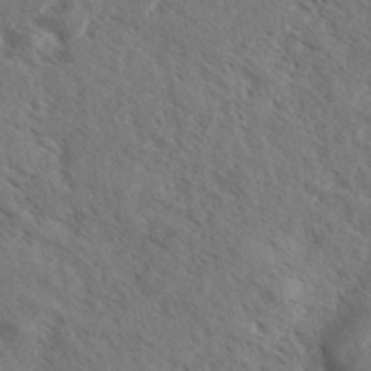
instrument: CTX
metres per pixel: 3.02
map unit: eHh
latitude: 36.9136
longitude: -138.3845
